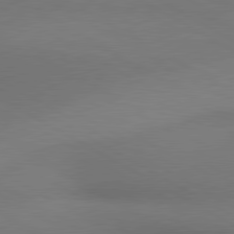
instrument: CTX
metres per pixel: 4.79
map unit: lApd
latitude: 80.5168
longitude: 130.0661
